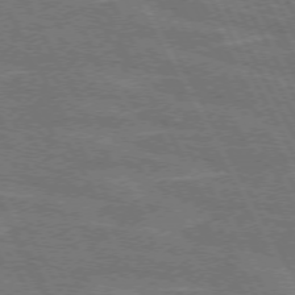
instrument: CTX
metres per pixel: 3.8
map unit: lApd
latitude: 71.7072
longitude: -54.8380
